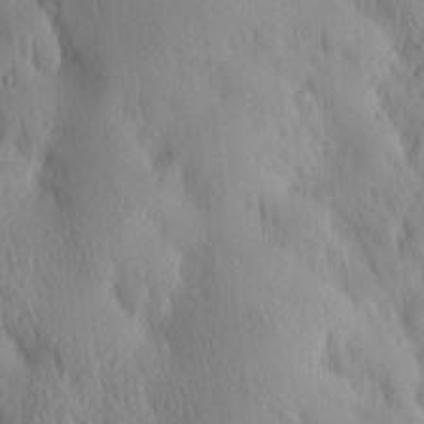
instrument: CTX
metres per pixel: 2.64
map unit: Hve
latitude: 14.2334
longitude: -91.4804
